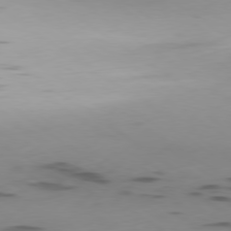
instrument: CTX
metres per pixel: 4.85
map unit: Ap
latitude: -79.6721
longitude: -62.6113
